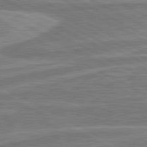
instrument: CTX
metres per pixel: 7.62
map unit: lApd
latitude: 81.0836
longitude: -173.4426
